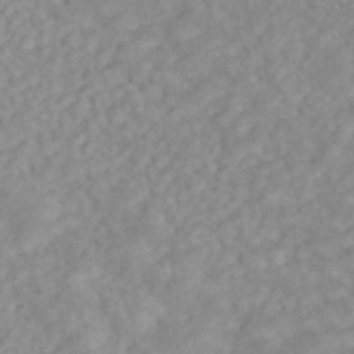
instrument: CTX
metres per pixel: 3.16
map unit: ANa
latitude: 44.6301
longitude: 22.5952
